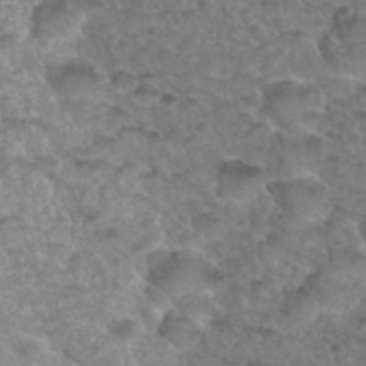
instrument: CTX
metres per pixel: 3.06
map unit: Hto
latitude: 35.9339
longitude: -50.1200
